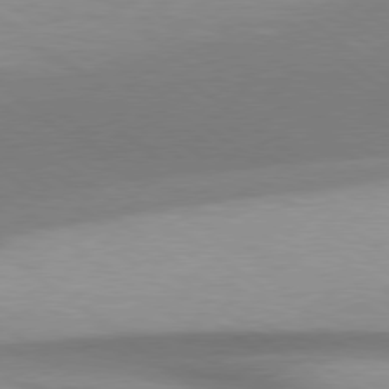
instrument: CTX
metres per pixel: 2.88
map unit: Hpe
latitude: 78.7624
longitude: -134.1389
